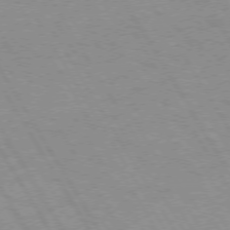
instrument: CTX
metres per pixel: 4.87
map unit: lApd
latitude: 72.8191
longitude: -57.1403
